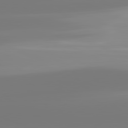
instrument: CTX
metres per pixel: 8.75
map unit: lApd
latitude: 81.7827
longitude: -149.2537
